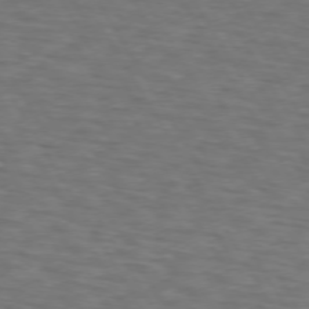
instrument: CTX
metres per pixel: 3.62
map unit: lApd
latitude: 72.9136
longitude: -73.9339
